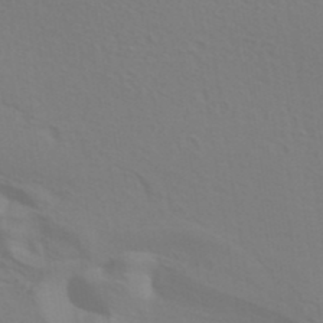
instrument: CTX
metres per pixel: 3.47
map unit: ANa
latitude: 39.9150
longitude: 20.5007
